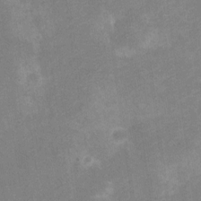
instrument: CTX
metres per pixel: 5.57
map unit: Nve
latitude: -25.8611
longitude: 106.8597
